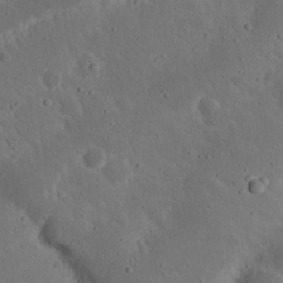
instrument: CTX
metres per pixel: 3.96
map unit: Nhu
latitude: 21.5371
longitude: -72.1578
